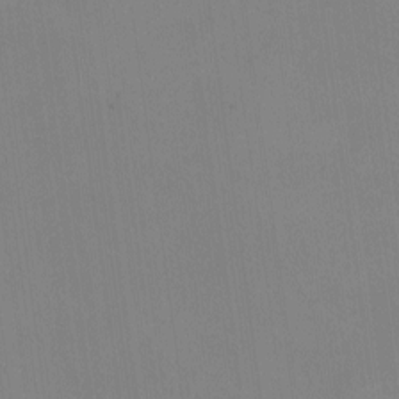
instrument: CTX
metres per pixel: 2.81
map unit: eHh
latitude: -8.6140
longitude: -68.2711
